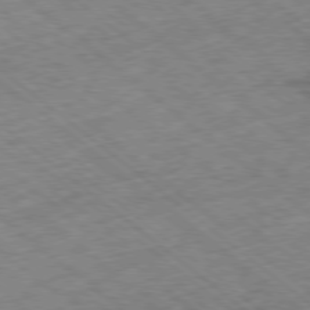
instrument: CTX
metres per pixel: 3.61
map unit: Ap
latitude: -78.7463
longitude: -48.6302
